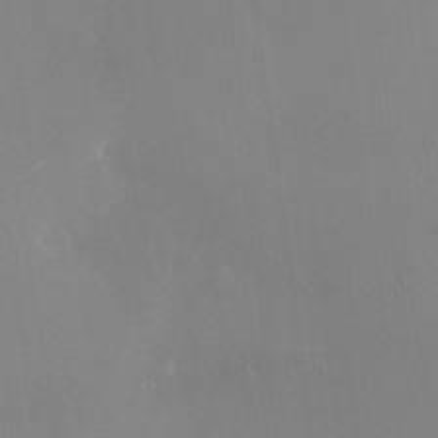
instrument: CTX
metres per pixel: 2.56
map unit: Nhu
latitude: -24.5951
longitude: -72.8002
